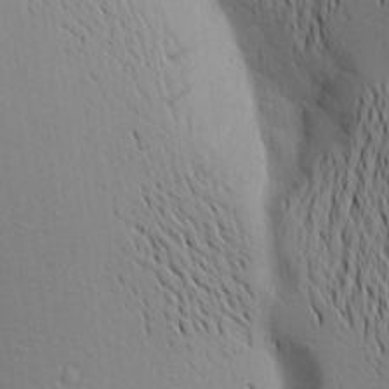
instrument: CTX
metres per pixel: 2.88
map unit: Aa
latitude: 22.8380
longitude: -146.3468
